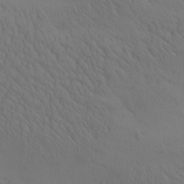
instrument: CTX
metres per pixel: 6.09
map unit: eHh
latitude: -0.9542
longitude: 15.1431
